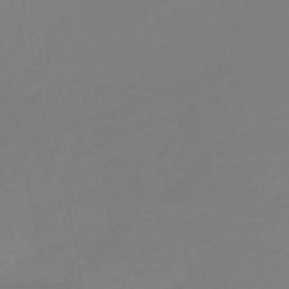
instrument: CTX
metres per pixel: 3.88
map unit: lHb
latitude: -42.2361
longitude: 75.5399
